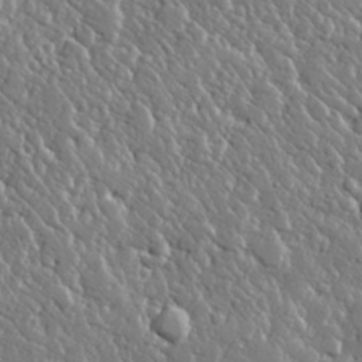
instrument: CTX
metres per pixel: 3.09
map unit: lHvf
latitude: 32.4223
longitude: -93.1025
